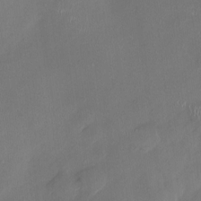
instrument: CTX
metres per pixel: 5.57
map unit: HNhu
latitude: 0.1200
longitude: -4.8569
